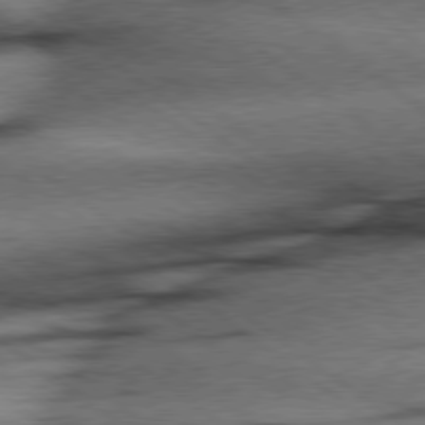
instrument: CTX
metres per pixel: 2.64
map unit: Hpe
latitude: 78.5735
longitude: -155.1781
